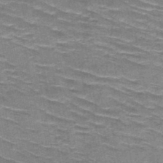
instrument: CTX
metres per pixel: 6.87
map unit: HNb
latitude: -47.6722
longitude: -47.5183
